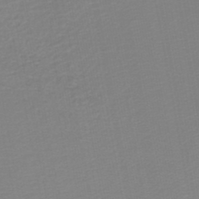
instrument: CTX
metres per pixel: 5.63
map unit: lHb
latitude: -46.2172
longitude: 66.4062
